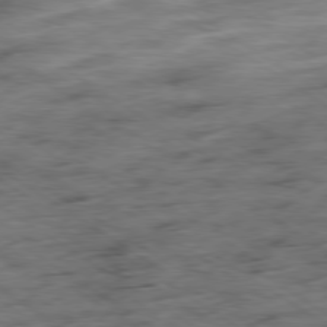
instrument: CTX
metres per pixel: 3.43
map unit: Ap
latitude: -79.7099
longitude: -48.5546
